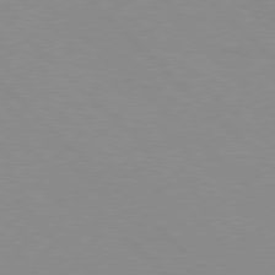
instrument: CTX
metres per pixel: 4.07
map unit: Hpe
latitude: 77.5560
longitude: -160.7435
